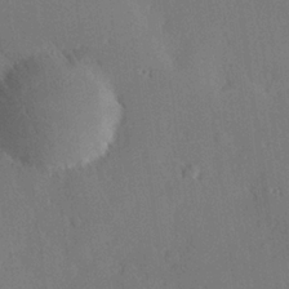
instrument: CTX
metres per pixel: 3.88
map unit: Hve
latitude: 25.0647
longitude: -92.8569
